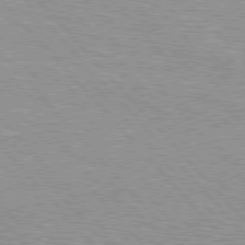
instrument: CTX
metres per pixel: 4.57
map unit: Hpe
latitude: 76.7624
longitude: -150.4223
